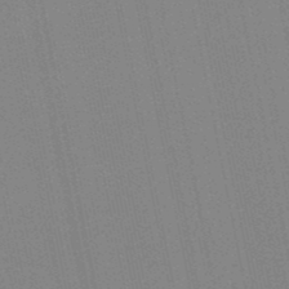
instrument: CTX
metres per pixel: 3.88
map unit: lHb
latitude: -49.0676
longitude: 80.4440
